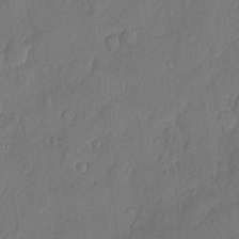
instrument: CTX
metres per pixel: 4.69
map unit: eHh
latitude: 4.8380
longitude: -75.6883
